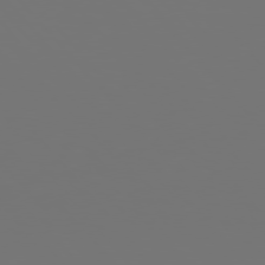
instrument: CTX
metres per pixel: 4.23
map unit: Hpe
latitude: 76.1766
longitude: -135.4048
